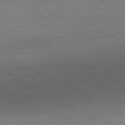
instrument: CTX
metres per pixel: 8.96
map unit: Ap
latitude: -80.5385
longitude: -85.7450
